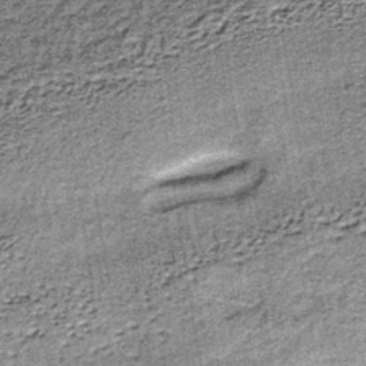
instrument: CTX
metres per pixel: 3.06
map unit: lHb
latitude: -37.8800
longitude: 66.4440
